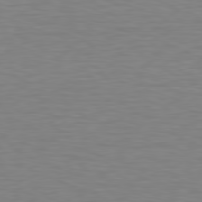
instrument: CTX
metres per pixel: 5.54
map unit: Hpe
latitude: 78.5168
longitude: -121.6127
